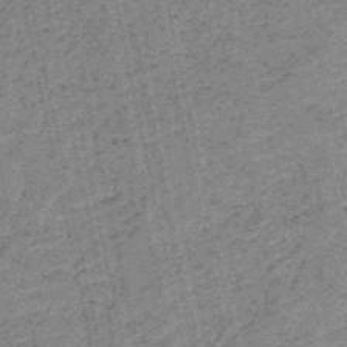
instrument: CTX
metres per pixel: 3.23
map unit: HNb
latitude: -51.7666
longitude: -51.4804
